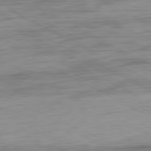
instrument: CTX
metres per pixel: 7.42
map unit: Ap
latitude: -80.7652
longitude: -62.0444
